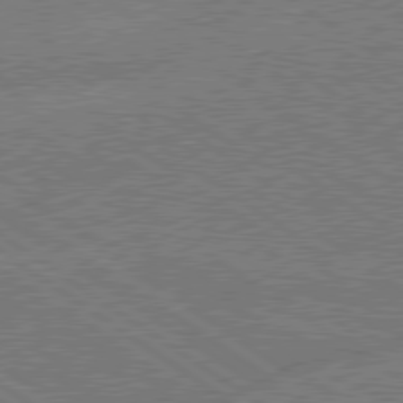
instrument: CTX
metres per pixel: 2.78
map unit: lApd
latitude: 79.2348
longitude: -145.6127
